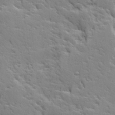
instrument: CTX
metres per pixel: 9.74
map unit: Ave
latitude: 14.5168
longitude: -131.4616
